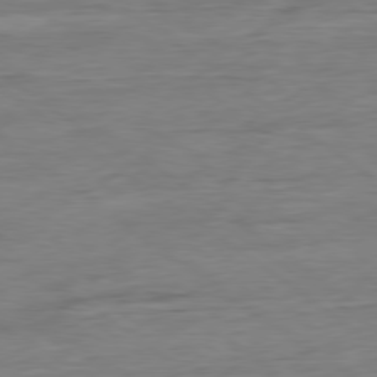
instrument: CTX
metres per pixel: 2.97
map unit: Ap
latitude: -80.0094
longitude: -80.7813
